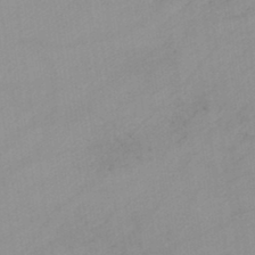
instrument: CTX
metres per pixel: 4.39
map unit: lHb
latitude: -44.9731
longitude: 66.8030
